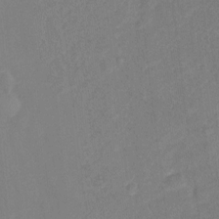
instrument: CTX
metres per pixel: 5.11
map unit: Ht
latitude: -0.2551
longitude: -34.6112
